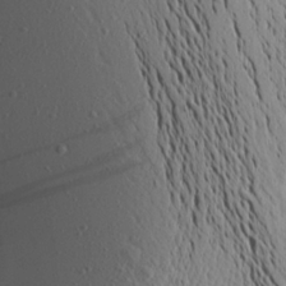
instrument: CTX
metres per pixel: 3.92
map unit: Aa
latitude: 17.5371
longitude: -148.1956
